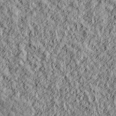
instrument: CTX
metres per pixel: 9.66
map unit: lHvf
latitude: 38.4601
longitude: -91.2726
